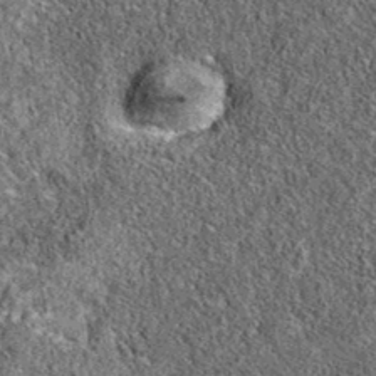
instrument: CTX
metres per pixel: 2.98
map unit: eAb
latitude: 36.2711
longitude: 106.8975
